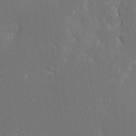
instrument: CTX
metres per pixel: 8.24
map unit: Ave
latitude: 17.5749
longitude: -141.0080
